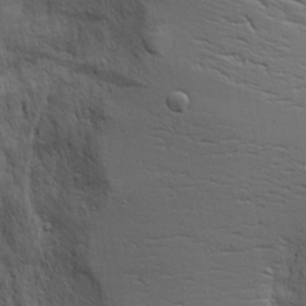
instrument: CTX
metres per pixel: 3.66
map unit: Aa
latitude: 17.7072
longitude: -125.1781
